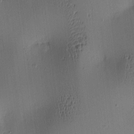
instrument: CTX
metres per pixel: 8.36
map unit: lAa
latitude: 5.1781
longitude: -112.5357
